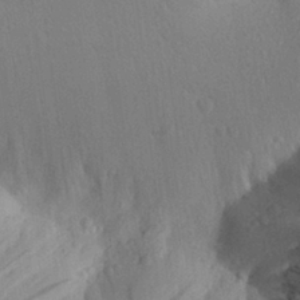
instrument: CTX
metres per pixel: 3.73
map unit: Aa
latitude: 27.8772
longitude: -145.0647
